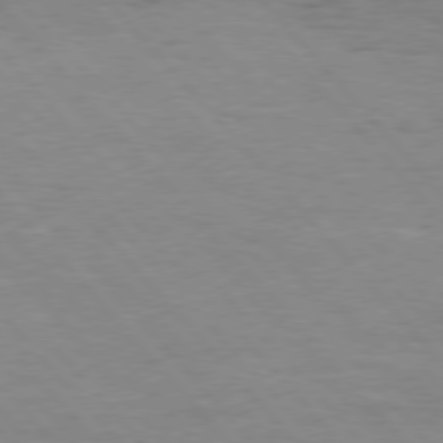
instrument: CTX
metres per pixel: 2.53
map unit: Hpe
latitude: 76.3845
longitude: -151.9339
